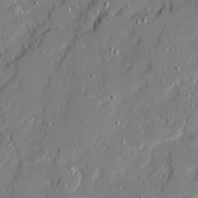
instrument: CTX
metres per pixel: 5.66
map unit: Ave
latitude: 20.6869
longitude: -128.9514
